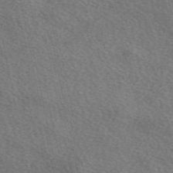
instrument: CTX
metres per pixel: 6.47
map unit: eAb
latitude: 50.4979
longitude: 116.8219
